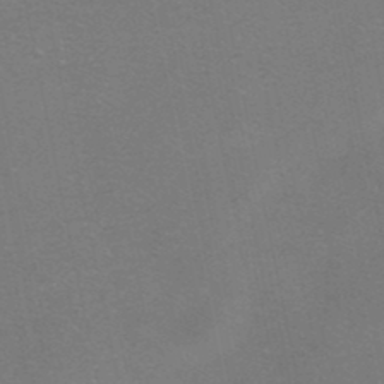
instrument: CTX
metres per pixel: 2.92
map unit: HNhu
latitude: -40.4062
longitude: 103.5588
